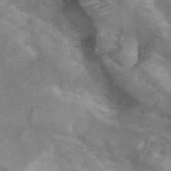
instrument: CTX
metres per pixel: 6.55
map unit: ANa
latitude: 41.6883
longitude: 15.0676
